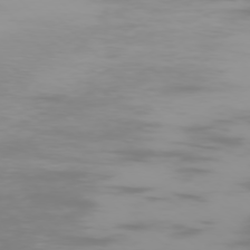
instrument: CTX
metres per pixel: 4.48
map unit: Ap
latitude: -76.6707
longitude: -75.2537
